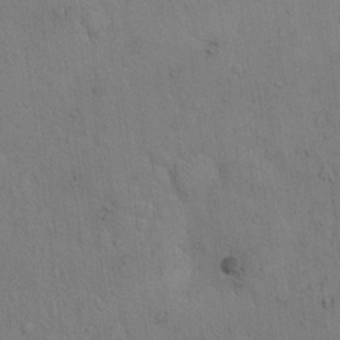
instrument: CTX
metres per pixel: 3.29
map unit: Hto
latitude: 9.4427
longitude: -61.1592
